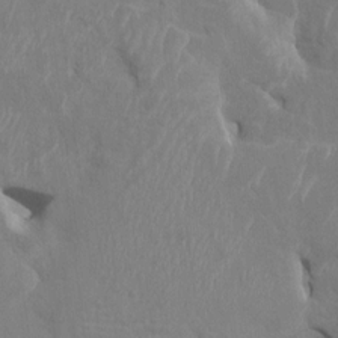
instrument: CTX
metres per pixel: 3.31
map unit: HNhu
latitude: 7.5560
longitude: -3.1592
